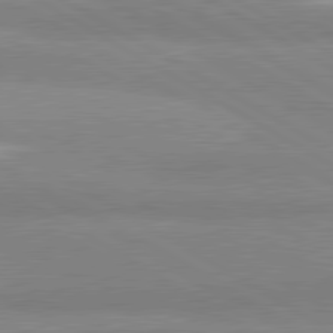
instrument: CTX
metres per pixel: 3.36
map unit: lApd
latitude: 80.9136
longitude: -178.3090
